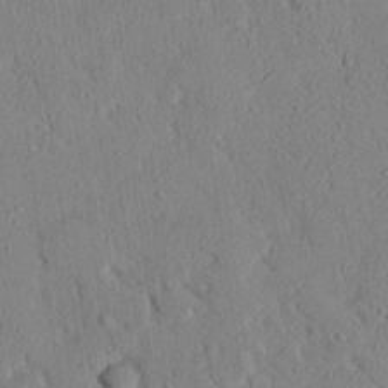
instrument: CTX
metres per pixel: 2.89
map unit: eHh
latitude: 25.4804
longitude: -80.1767
